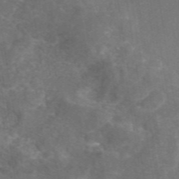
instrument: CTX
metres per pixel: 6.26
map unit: eAb
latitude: 47.2348
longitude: 111.3698
